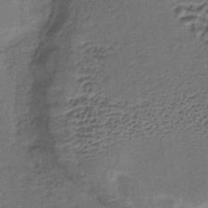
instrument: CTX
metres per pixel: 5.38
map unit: lHb
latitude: -35.6155
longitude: 62.7841
